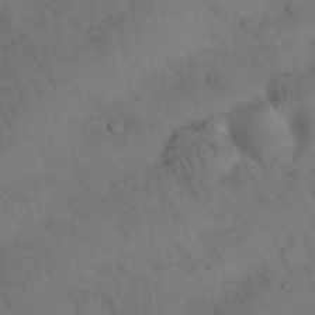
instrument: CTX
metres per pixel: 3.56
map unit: Nhu
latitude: 26.5735
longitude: -69.7639
